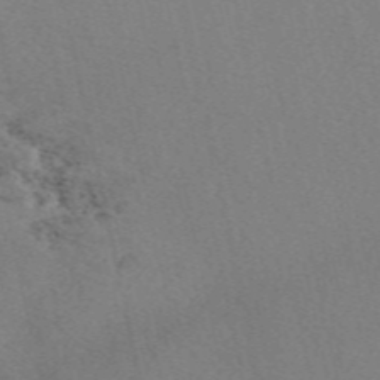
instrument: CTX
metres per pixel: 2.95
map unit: eAb
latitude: 49.9150
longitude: 107.0676
